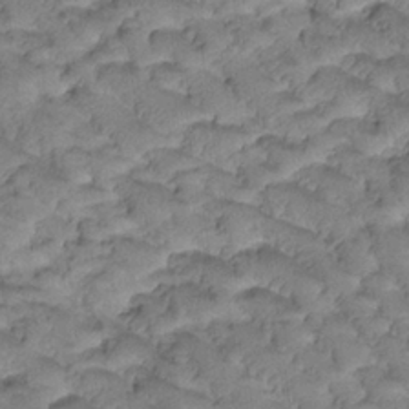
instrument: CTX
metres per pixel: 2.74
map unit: Htu
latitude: -1.0109
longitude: 173.2187
